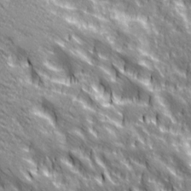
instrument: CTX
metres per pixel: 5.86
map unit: Ave
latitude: 20.7058
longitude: -134.6868
